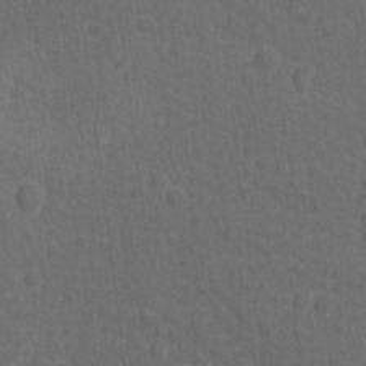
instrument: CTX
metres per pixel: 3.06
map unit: lAvf
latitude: -9.9556
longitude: -120.7247
